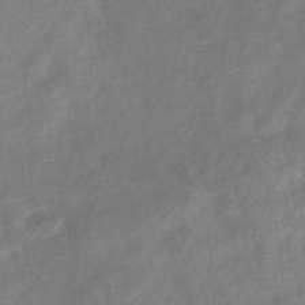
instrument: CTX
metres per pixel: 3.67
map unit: eHb
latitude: -38.3684
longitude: 76.5007
